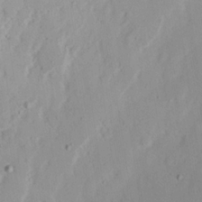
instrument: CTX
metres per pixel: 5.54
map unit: Nhu
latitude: 17.3860
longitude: -73.9151
